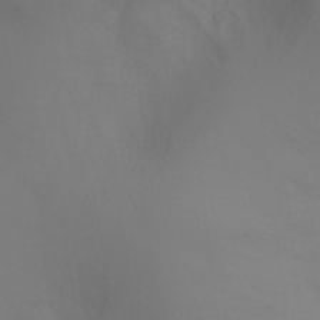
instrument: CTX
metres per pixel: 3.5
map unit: Ht
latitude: 0.5923
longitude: -20.8758
